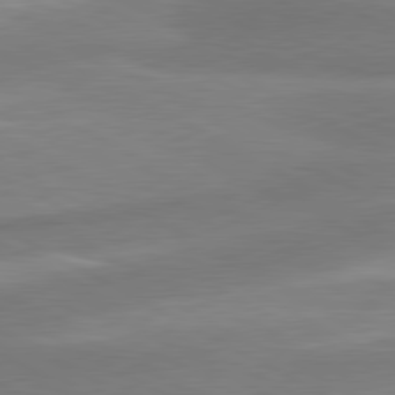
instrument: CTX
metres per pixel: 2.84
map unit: lApd
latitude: 80.4601
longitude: 176.1606
